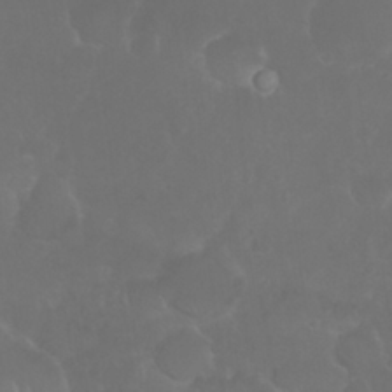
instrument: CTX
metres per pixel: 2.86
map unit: Nhu
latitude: 26.7624
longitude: -64.8758
